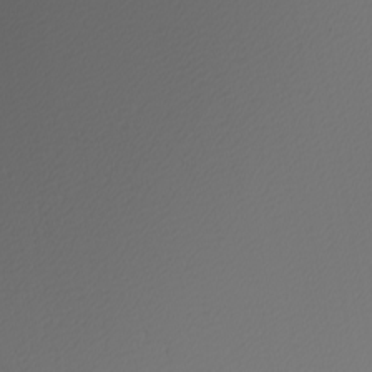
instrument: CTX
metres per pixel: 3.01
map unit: Nhu
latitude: -5.5966
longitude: -91.8961
